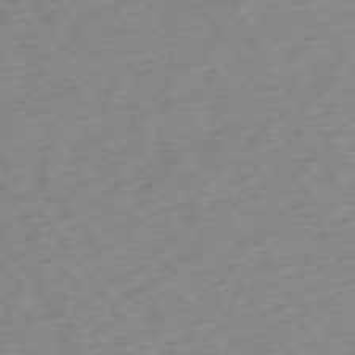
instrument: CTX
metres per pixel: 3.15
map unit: Ap
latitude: -74.5385
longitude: -80.6679
